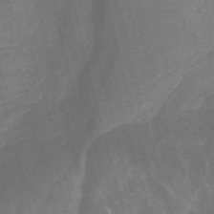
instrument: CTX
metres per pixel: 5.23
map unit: Aa
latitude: -12.9920
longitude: -66.7057
